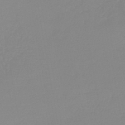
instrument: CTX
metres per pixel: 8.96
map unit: lHb
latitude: -44.1795
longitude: 63.7099
